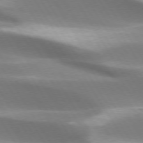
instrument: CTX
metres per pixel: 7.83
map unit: lApd
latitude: 73.6316
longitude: -51.9906
